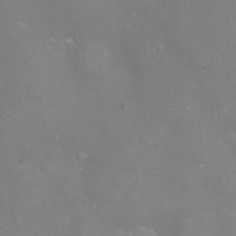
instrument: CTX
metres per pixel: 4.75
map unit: eHh
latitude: -10.7274
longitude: -64.5357
